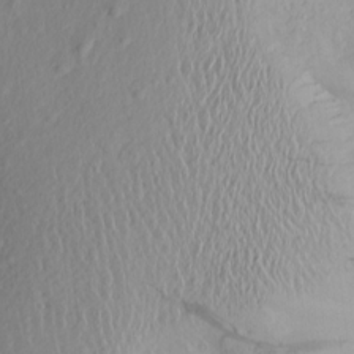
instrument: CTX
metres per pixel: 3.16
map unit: Aa
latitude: 14.1767
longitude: -140.3467
